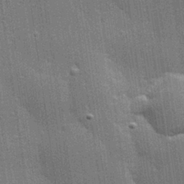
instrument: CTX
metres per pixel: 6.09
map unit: Hve
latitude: 28.4601
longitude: -93.0836
